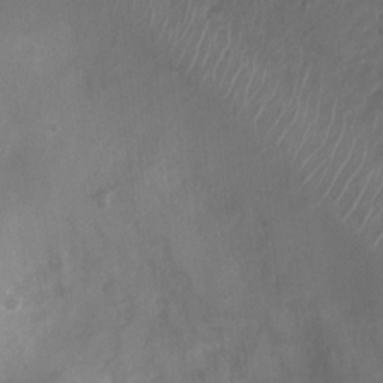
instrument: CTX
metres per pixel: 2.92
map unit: Nhu
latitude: 4.6301
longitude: -16.8002
